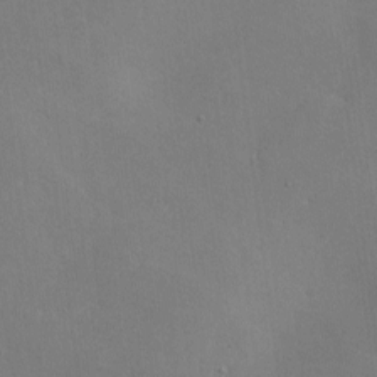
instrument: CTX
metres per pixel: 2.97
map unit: lHvf
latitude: -9.5588
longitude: -100.3089
